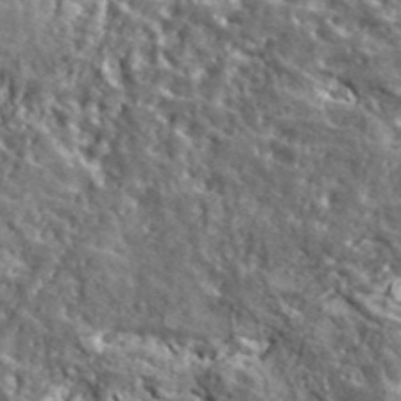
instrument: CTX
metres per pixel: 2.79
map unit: lHvf
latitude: 41.8205
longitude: -90.1011
